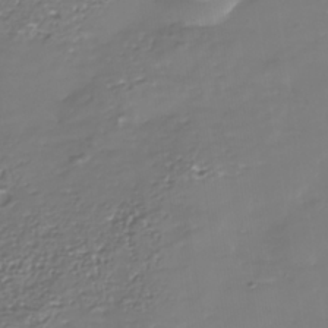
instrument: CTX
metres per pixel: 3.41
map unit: Nhe
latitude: -37.0675
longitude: -90.0444
